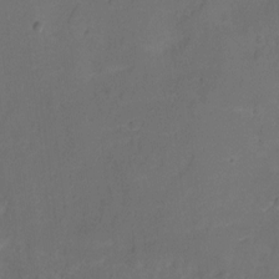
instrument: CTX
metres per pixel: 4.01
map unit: Ht
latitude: -10.4629
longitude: -46.4979
